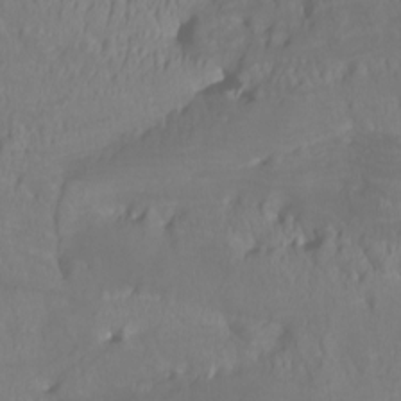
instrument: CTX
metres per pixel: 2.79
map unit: Htu
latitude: -6.0850
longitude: -71.4615
